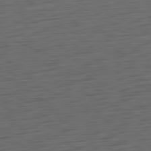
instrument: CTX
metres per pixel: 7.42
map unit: Ap
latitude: -81.2565
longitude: -60.1389
